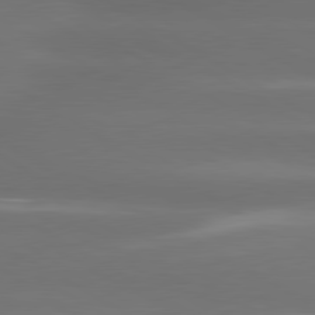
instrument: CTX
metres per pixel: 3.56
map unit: lApd
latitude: 80.6113
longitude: -138.5546
